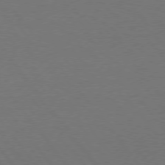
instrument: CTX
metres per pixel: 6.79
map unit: Hpe
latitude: 75.6694
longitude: -144.2711
